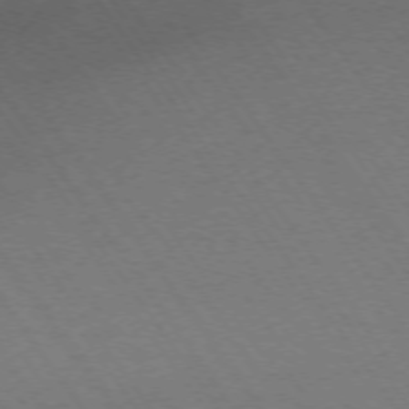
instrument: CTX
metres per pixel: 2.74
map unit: Ap
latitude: -74.2740
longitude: -70.8947
